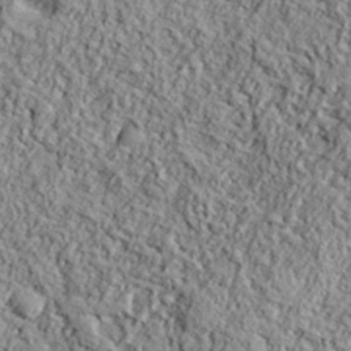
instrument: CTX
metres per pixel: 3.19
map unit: eHh
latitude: 37.6505
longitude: -81.5938
